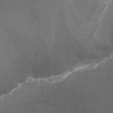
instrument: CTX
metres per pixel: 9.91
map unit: Nhu
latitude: -9.1998
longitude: -42.7246
